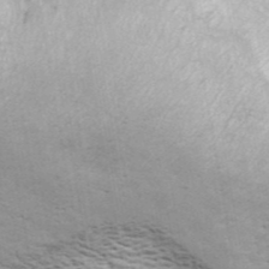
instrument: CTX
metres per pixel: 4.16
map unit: ANa
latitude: 42.5735
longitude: 17.3888
